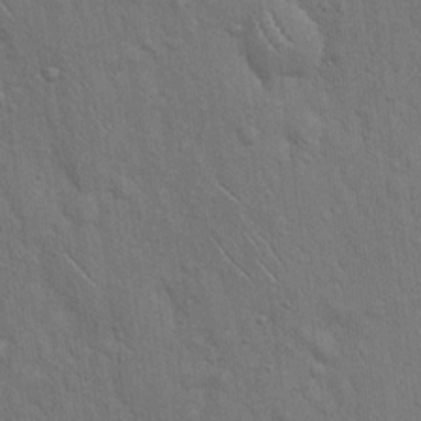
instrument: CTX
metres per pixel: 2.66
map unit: Hto
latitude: 15.7450
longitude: -56.2900
